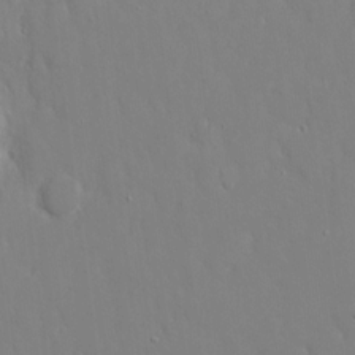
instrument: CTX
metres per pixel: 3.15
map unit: eHh
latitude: 15.0837
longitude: -71.4804
